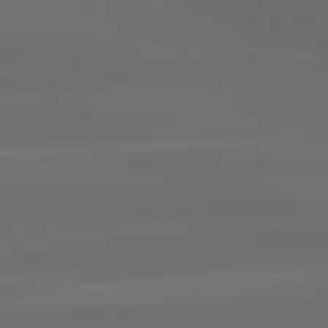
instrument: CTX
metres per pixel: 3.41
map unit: lApd
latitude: 80.9136
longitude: -137.7072
